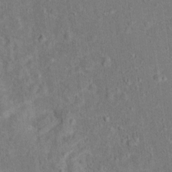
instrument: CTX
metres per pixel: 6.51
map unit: Hto
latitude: 15.1215
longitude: -41.9528
